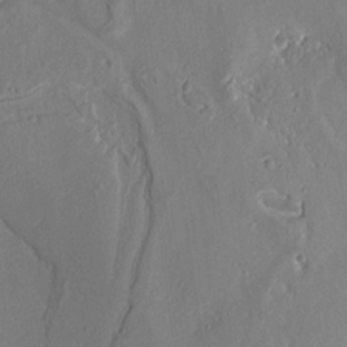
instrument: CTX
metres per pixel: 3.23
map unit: Aa
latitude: 9.0081
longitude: -130.8380
